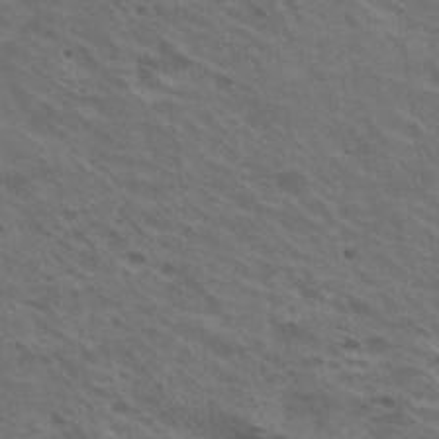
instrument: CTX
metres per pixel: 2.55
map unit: Hto
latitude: 30.9136
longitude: -43.2537
